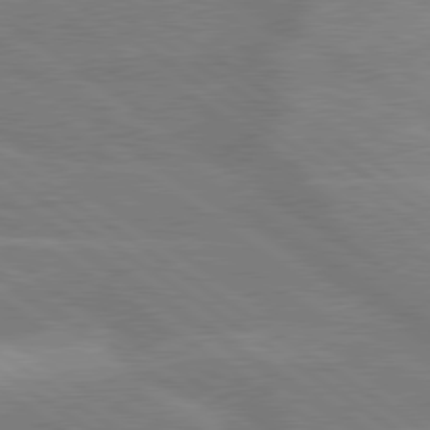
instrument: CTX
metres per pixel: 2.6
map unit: lApd
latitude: 79.4994
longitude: -122.0822
